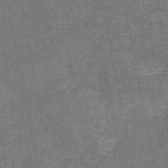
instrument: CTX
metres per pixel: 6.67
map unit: eAb
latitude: 47.6883
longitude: 104.2739
